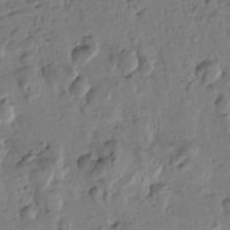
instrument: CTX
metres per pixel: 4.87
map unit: Htu
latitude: -0.4629
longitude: -176.1955
